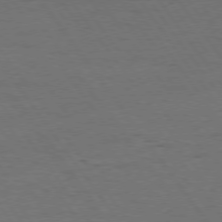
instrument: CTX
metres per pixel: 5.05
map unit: Hpe
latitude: 74.8002
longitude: -140.9135
